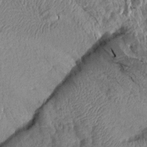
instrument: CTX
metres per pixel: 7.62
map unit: Aa
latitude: 14.8569
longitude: -146.6113
